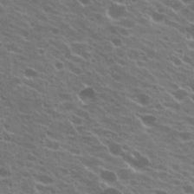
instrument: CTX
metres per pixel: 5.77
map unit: Hto
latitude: 22.3656
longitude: -38.2522
